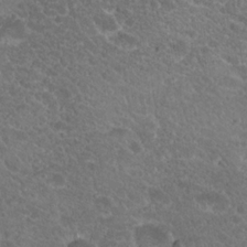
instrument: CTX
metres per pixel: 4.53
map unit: Hto
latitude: 19.5749
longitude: -34.0255
